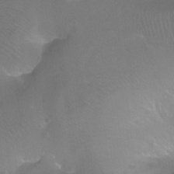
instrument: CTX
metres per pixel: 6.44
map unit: Ht
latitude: -11.4454
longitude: -44.6112
